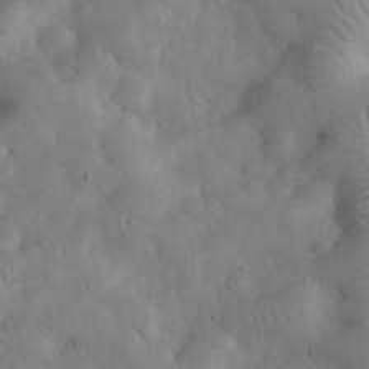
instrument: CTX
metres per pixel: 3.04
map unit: eHh
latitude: 33.1403
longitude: -68.8758
